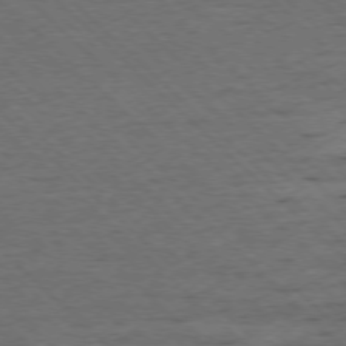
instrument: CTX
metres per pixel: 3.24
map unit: Ap
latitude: -77.1620
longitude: -86.5546
